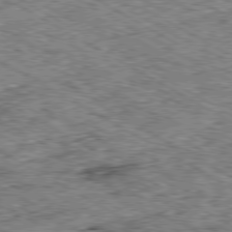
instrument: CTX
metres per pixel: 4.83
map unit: Ap
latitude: -80.2362
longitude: -48.3278
